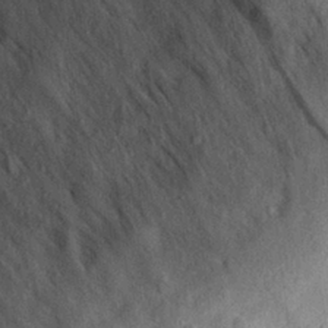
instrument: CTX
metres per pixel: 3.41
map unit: eHh
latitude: 28.6112
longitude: -74.5357
